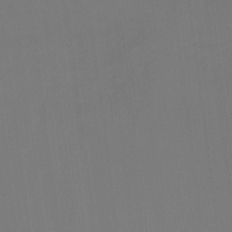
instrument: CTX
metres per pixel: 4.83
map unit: Ht
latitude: -15.3132
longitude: -42.2145
